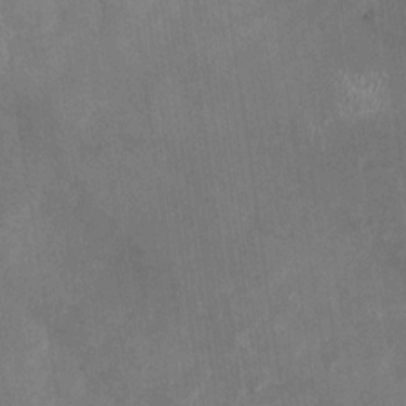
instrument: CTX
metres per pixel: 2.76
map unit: Nhu
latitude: -28.2362
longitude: -75.2915
